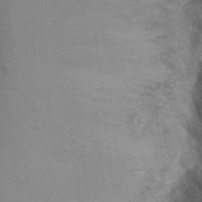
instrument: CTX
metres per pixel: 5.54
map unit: Ht
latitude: -7.8233
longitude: -35.0647
